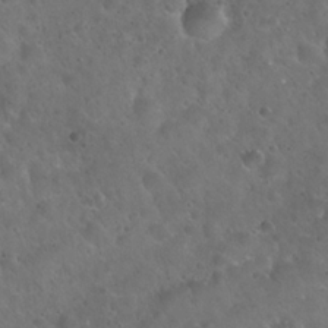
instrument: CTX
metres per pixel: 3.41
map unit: Hto
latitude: 22.4034
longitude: -54.9514
